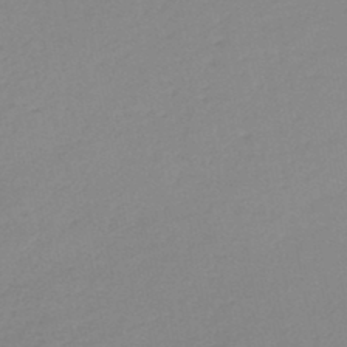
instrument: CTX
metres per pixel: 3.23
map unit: eHh
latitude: -45.9556
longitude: -28.7435
